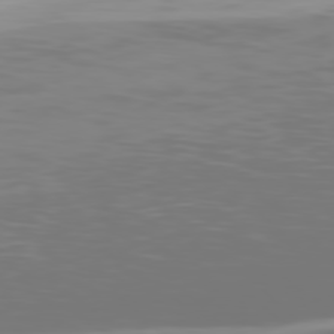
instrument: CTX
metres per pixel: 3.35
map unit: Hpe
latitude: 77.1403
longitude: -164.7624
